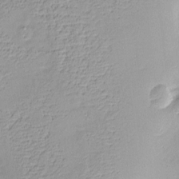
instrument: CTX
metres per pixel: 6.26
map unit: Nve
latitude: -9.0108
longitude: 174.5762
